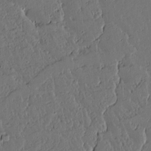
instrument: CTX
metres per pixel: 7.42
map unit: lAvf
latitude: 15.4238
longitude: -127.1781
